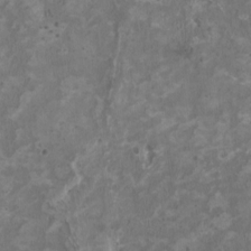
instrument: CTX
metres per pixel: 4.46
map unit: HNhu
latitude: 2.6868
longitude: -4.1200
